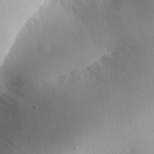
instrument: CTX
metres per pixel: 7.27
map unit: Aa
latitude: 31.8395
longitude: -142.5924
